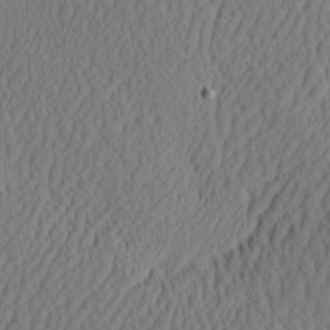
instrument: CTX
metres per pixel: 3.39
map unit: eHh
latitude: -2.9163
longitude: 16.7275
